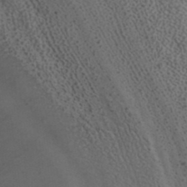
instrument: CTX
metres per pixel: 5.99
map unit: ANa
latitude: 37.4238
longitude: 24.6329
